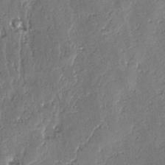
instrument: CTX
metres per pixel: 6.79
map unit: lAvf
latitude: -4.4251
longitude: -112.8002
